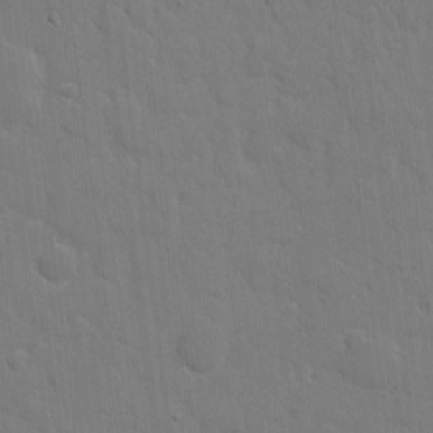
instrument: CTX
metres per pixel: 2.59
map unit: eHh
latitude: 5.8016
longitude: -67.3481
